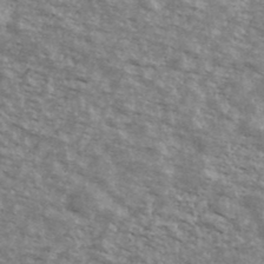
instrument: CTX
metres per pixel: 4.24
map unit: Ave
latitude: 40.6490
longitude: -109.2914
